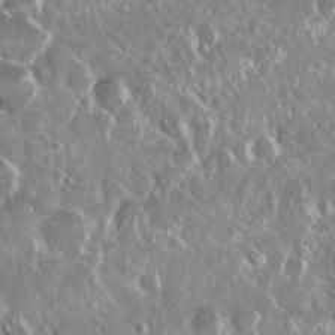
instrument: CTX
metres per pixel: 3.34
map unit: Nhu
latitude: 28.8758
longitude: -62.0633
